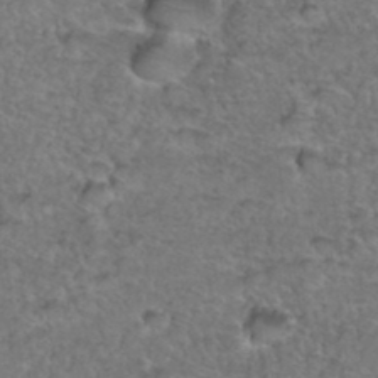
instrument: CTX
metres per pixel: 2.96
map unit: Hto
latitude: 36.2523
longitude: -47.9339
